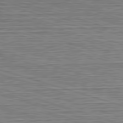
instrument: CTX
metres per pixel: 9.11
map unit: Hpe
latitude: -82.8597
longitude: 10.6708
